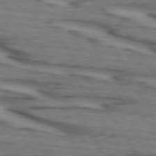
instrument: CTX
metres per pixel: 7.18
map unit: lApd
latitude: 73.4994
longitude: -71.0647
